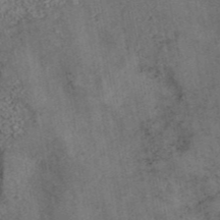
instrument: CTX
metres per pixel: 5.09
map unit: eAb
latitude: 43.4238
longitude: 106.3873
